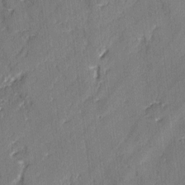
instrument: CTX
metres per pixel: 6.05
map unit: lAvf
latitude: -2.6140
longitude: -105.5938
